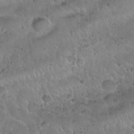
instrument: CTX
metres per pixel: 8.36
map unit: Nhu
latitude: 30.2145
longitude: -53.4238
